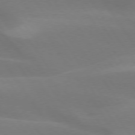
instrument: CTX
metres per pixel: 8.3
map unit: lApd
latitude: 75.2537
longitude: -66.9324
